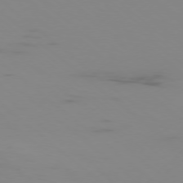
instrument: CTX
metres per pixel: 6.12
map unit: Ap
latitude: -77.5021
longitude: -67.0080
